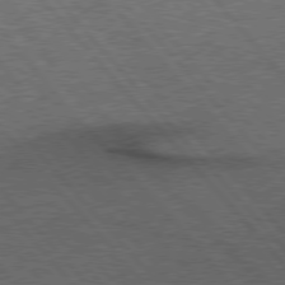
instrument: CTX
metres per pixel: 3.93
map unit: Hpe
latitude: 76.8002
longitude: -157.1592
